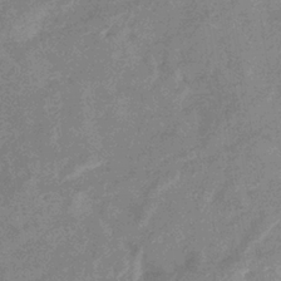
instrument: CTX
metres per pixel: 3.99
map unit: eHb
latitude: -37.2376
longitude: 77.1431
